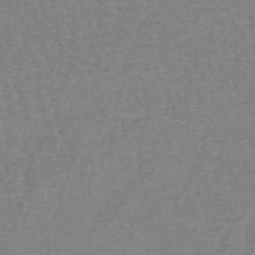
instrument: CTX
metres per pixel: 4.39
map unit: lHb
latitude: -41.1431
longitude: 61.0109
